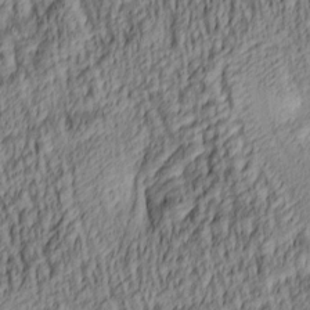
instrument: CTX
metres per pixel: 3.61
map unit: lAa
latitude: 5.1214
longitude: -115.6693
